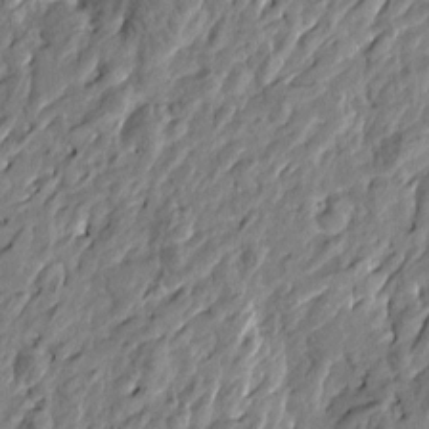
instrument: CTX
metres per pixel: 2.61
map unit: Htu
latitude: -2.4817
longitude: -179.9528
